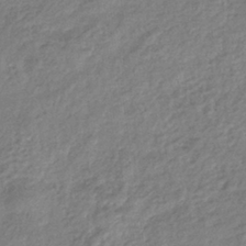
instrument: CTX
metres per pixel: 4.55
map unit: eHb
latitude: -38.3306
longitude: 81.0865
